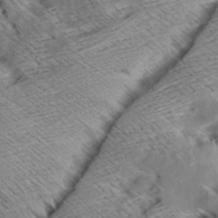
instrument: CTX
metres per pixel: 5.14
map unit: Aa
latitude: 9.2537
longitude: -141.5182
